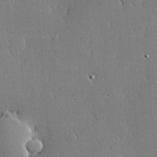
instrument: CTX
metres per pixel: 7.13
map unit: lHvf
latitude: 20.1389
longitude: 145.9745
